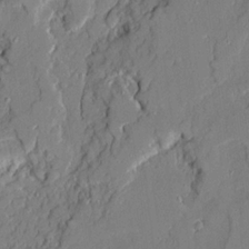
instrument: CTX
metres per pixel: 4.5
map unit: Ave
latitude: 21.5938
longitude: -128.6301
